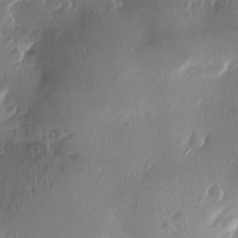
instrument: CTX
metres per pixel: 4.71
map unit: Htu
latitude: -2.3873
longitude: -177.5749
